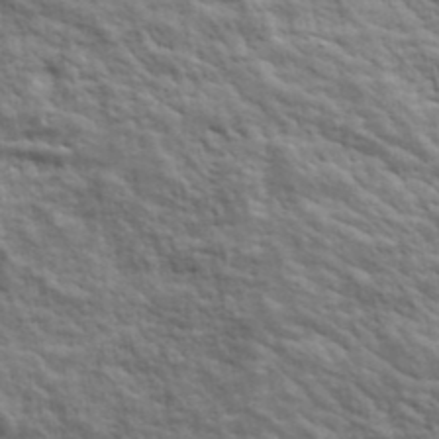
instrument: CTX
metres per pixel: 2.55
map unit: lHvf
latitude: 39.1592
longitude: -89.2159
